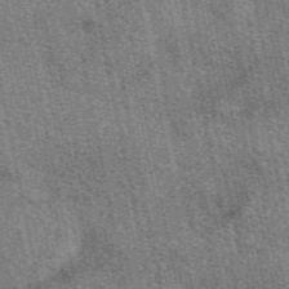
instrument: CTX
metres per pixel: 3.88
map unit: eAb
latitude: 51.1781
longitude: 114.8597
